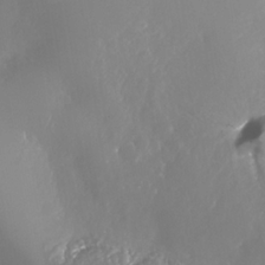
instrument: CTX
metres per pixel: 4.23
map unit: Nhe
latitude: -35.6722
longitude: -92.9324
